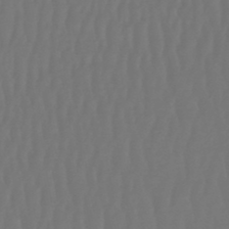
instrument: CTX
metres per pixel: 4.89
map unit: lHb
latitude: -47.5399
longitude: 61.8989
